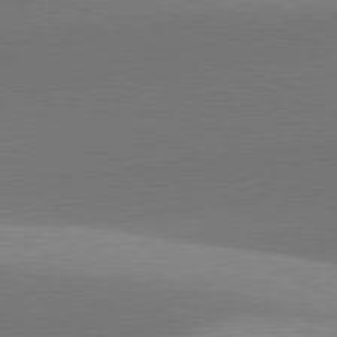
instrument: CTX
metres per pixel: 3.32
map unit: lApd
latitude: 81.9339
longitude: 141.6911
